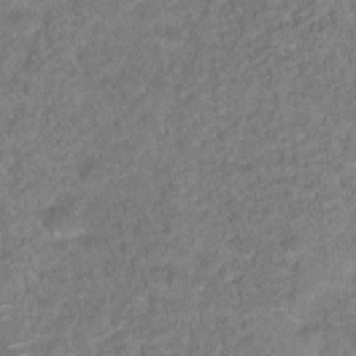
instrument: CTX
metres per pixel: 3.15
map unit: Hto
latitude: 18.6679
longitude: -39.1025
